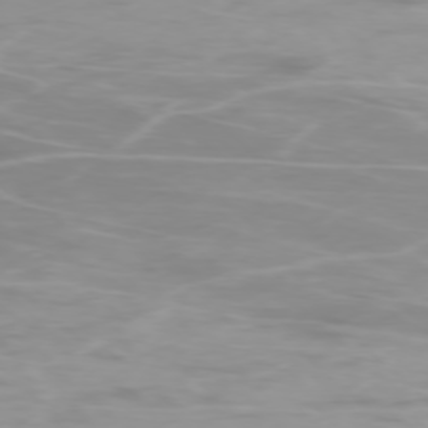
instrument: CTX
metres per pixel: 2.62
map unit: Ap
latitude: -76.7841
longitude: -81.3104
